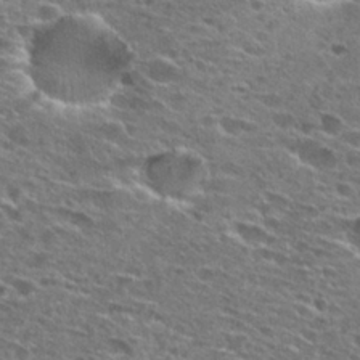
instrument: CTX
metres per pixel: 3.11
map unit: Hto
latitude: 26.9514
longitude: -47.7072
